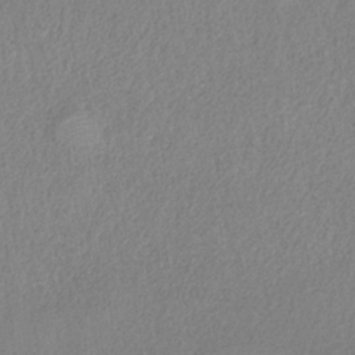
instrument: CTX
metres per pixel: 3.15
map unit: HNb
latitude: -33.3699
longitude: 55.0109
